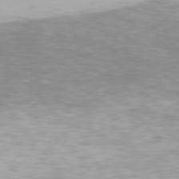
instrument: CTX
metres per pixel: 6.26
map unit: Hpe
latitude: 77.3292
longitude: -162.4601
